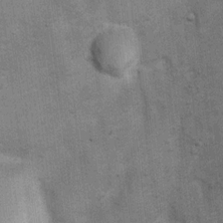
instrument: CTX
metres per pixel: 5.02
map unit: Ht
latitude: 4.2711
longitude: -22.7435
